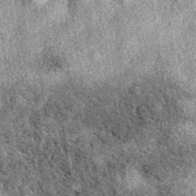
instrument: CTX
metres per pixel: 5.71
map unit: eAb
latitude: 39.8772
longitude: 110.8597
